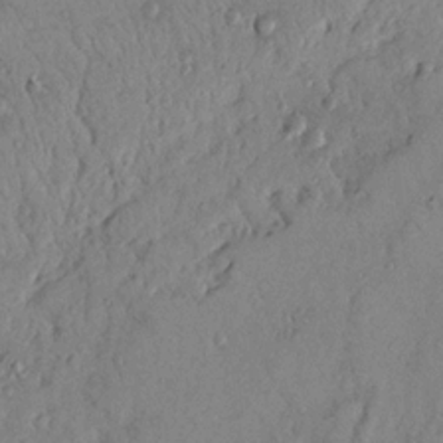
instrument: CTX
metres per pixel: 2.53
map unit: Nhu
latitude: 18.2900
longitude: -77.6882
